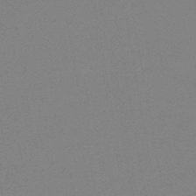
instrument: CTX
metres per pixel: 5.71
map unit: HNb
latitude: -45.1431
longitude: -40.4034
